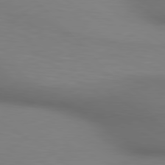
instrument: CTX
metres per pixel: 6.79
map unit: lApd
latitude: 80.2145
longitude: 121.3509
